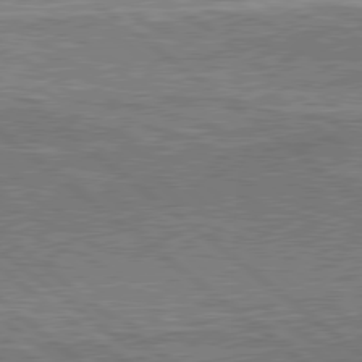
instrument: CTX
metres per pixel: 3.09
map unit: lApd
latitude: 79.0081
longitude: 174.7652
